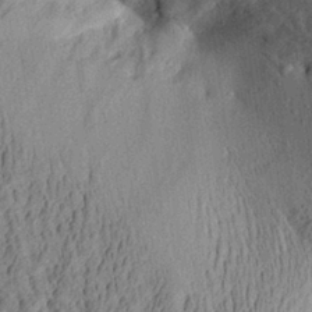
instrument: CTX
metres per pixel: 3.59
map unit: Aa
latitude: 29.5749
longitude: -136.8569
